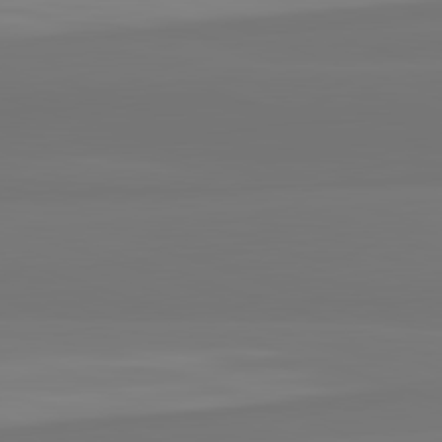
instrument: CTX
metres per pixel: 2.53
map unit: lApd
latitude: 82.5356
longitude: 158.5762
